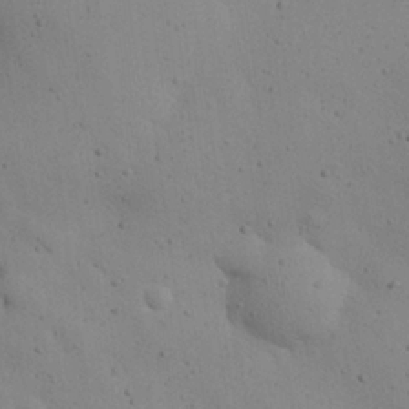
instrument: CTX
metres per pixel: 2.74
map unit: eHh
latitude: 24.8380
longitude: -72.1200
